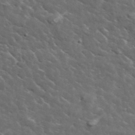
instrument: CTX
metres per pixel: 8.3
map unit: lHvf
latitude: 37.3293
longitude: -90.1767
